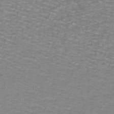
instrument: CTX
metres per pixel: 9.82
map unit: lHb
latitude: -41.6155
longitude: 55.5588
